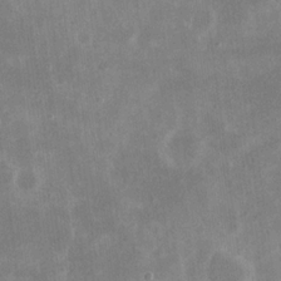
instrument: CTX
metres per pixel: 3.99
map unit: eHh
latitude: 19.4615
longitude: -71.3293
